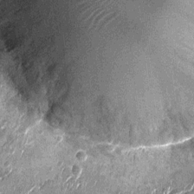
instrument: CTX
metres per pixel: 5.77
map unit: Nhu
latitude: -14.0850
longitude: -23.1403
